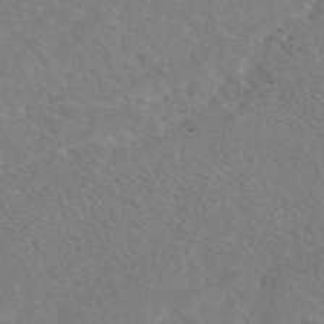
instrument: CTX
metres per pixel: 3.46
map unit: eAb
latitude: 48.6490
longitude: 117.7666
